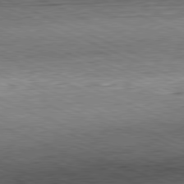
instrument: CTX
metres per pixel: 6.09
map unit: Hpe
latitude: -81.6911
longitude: 11.6722
